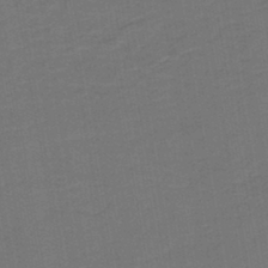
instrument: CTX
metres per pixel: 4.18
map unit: HNb
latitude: -43.2564
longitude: 51.8611
